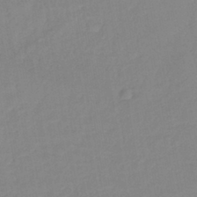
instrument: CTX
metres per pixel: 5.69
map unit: lHb
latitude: -41.1431
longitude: 74.6897
